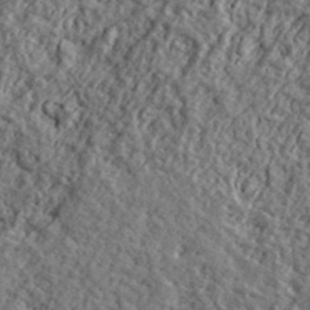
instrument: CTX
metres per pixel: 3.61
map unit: ANa
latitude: 40.2711
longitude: -89.7828
